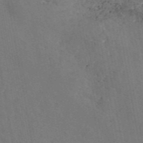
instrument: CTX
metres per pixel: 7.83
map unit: eAb
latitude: 46.7247
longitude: 118.9731
